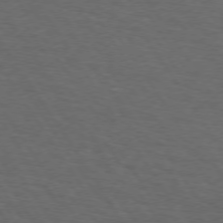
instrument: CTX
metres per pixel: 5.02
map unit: Hpe
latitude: 73.2726
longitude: -124.8569
